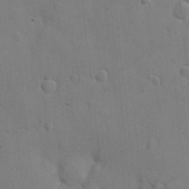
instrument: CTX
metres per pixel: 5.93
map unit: Nve
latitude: -8.2550
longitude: 173.8422
